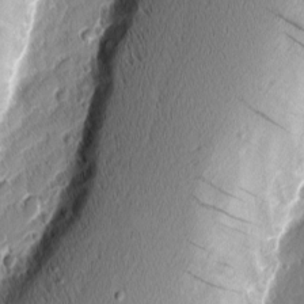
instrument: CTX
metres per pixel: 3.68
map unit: Nhu
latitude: 1.6882
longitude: -77.5938
